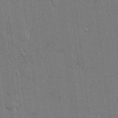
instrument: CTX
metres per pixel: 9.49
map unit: eHh
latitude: 15.0837
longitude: -68.8191
